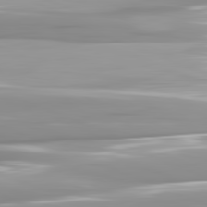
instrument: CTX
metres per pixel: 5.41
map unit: lApd
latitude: 81.8772
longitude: -142.7057
